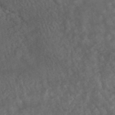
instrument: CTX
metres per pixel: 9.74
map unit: HNhu
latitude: -45.7478
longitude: 106.7463
